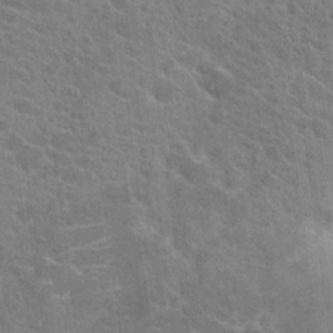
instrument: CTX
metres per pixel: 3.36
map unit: Hto
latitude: 22.5168
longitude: -39.4237
